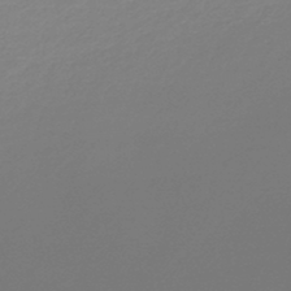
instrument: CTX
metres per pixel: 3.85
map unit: lHb
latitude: -46.0661
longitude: 65.8234
